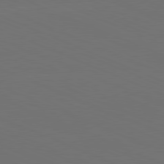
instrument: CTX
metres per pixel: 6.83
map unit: Hpe
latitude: -81.8234
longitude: 20.5951
